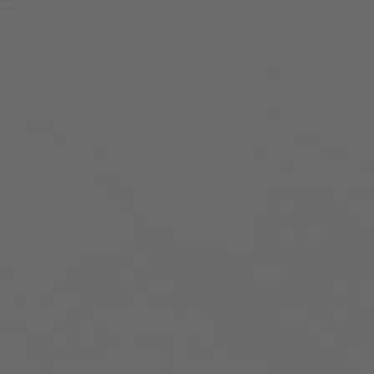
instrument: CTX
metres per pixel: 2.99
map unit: Hpe
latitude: 77.0647
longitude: -167.3481
